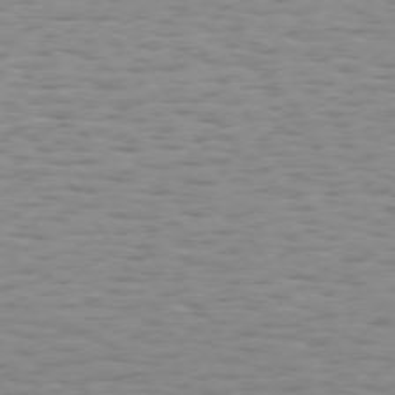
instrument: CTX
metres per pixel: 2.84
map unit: Hpe
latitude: 73.3671
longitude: -132.3845
